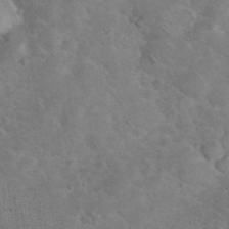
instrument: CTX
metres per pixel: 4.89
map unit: eHh
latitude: 36.8380
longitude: -66.3845
